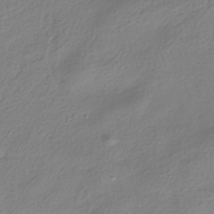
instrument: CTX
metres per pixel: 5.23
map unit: HNhu
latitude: -39.1620
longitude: 100.5006
